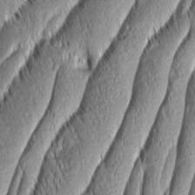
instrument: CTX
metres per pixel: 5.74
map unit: Aa
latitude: 7.4048
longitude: -129.6694
